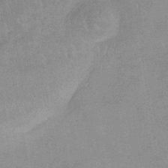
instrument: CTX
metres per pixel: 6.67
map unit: lHb
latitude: -34.2550
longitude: 69.4076
